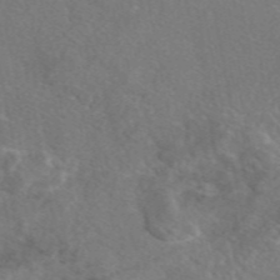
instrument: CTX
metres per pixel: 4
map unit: eAb
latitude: 47.8206
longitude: 110.1983
